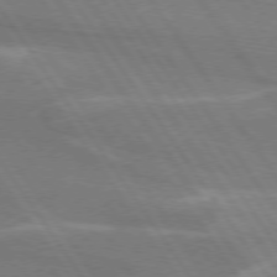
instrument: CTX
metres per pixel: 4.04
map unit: lApd
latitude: 74.6113
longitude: -66.7246
